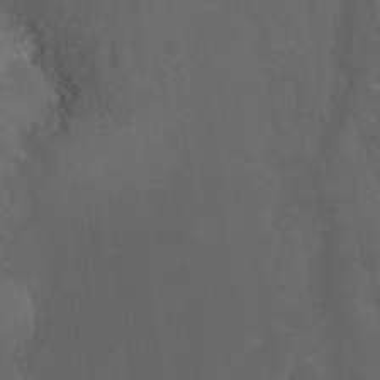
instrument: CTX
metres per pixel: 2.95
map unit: Ht
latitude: -10.1039
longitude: -38.5168
